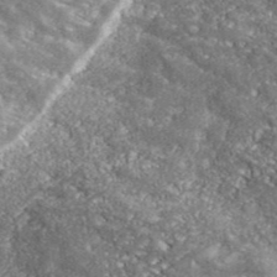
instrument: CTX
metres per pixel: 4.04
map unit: eHh
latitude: 42.5924
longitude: -90.7246
